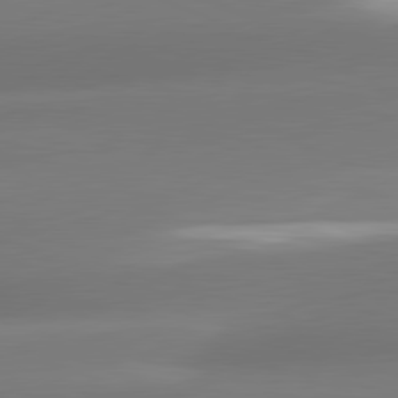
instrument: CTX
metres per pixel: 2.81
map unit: lApd
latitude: 81.1970
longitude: -162.1767
